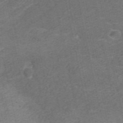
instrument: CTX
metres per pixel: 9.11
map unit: ANa
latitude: 37.1970
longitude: 15.6155
